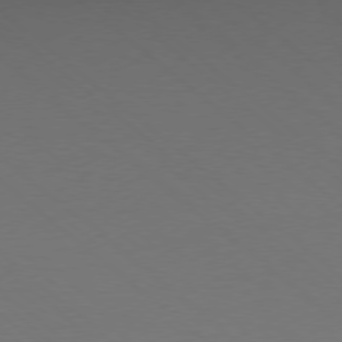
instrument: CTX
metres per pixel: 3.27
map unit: Ap
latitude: -78.4440
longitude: -56.7624
